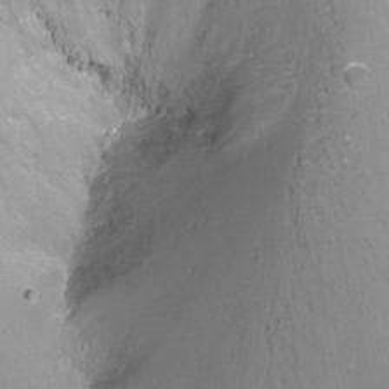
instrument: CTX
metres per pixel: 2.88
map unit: Nhu
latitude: -8.5196
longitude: -41.6127
